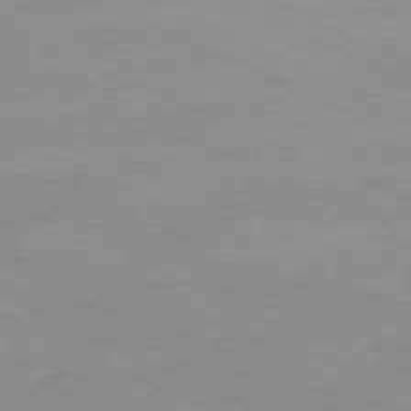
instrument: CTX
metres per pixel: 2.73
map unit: Ap
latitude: -80.0094
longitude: -67.1214
